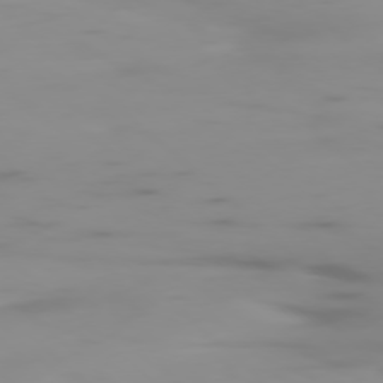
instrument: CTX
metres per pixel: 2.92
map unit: Ap
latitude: -78.2172
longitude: -64.9136
